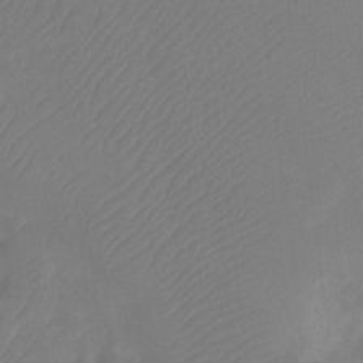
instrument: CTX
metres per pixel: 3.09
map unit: Ht
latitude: -10.1228
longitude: -34.3845
